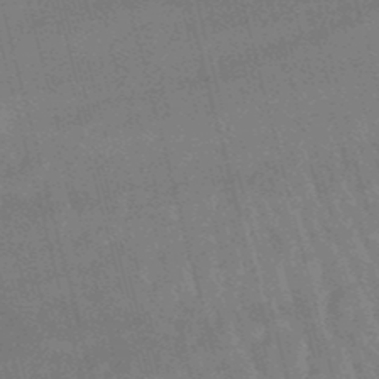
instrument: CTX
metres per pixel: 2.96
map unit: lHb
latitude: -48.6708
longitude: 76.6330
